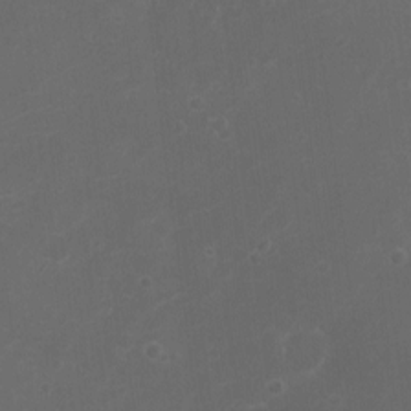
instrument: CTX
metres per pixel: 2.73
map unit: eHh
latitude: -4.1983
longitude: 19.6533
